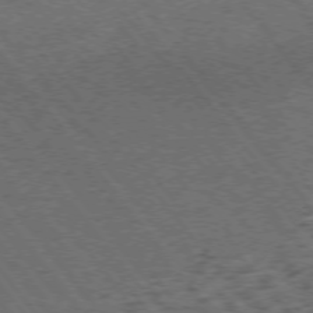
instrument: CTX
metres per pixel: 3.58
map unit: Ap
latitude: -75.8234
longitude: -62.5924
